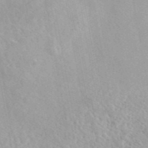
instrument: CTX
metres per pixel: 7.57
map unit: eAb
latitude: 44.1011
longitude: 115.2376
